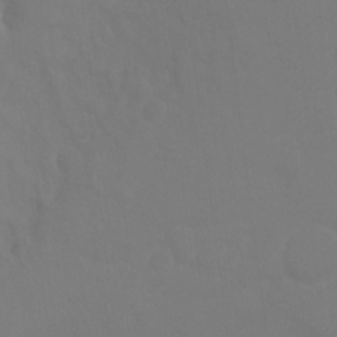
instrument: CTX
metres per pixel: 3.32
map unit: Ht
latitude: -10.4062
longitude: -34.5356
